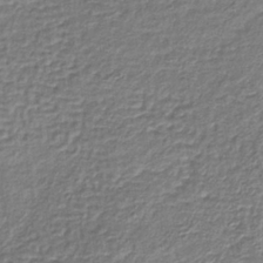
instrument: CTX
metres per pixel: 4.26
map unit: lHb
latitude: -36.1794
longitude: 61.3510
